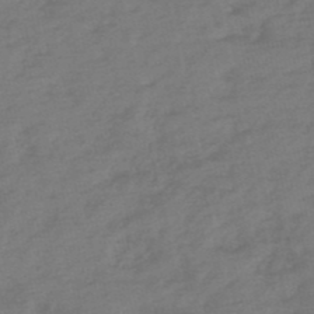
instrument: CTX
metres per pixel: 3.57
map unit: eHh
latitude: -51.3887
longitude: -24.6679
